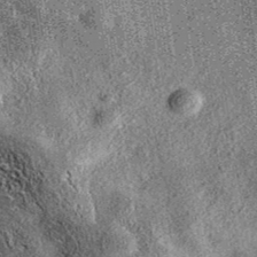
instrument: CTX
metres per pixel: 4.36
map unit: eAb
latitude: 37.2726
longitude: 107.4832
